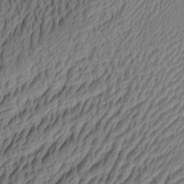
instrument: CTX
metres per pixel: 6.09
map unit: Aa
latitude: 8.6491
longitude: -128.9891
